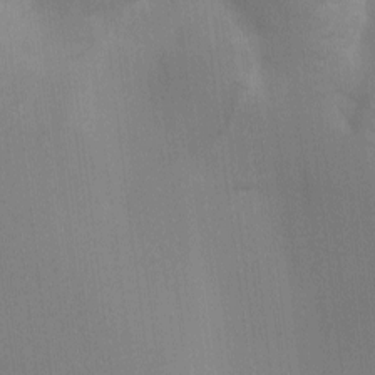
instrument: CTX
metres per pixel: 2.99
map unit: lAa
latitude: -6.2361
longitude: -122.4034
